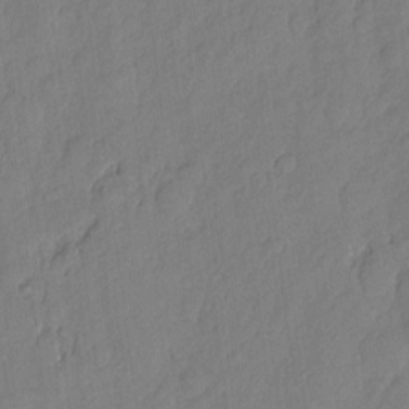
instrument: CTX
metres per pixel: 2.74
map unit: eHh
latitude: 6.1767
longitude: -75.8205
